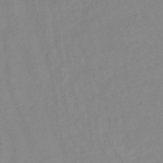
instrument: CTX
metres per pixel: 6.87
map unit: lHb
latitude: -36.5951
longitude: 70.6896
